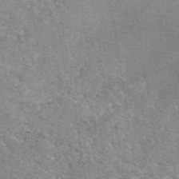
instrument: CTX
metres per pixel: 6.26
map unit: eAb
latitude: 49.7072
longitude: 114.8030
